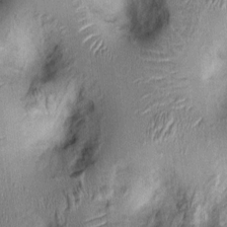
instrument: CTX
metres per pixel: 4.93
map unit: Ht
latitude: -1.8990
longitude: -14.3657
